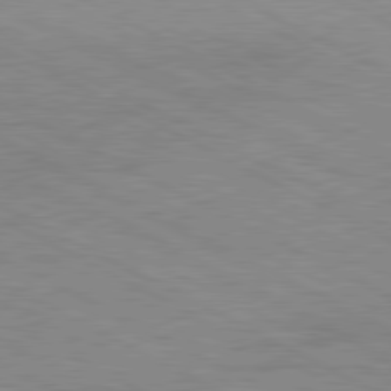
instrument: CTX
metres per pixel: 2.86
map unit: Ap
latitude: -81.8045
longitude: -72.3468
